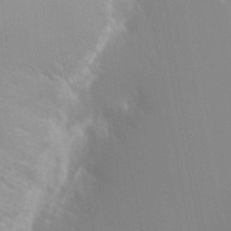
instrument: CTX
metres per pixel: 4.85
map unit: HNhu
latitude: -0.3873
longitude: 4.5762
